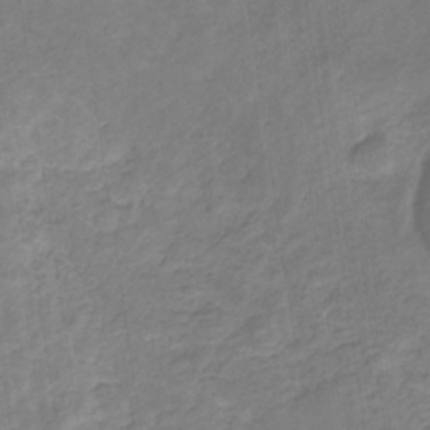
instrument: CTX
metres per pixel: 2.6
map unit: eHb
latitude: -30.9730
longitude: 67.4454
